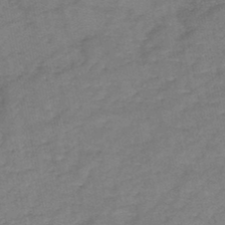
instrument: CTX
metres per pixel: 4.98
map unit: HNb
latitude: -45.4077
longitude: -36.3656
